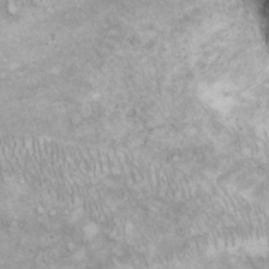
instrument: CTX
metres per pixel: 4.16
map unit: eHh
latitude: 17.1592
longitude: -63.2915
